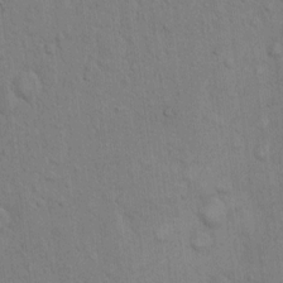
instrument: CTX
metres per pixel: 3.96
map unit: Hto
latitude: 8.9703
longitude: -61.2537
